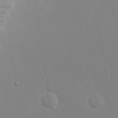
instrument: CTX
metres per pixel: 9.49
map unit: eHh
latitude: 19.2159
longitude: -71.8394
